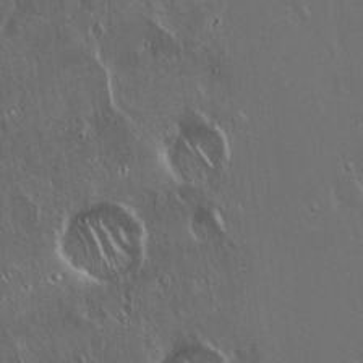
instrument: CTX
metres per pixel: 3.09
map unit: Hto
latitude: 17.9717
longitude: -56.6868
